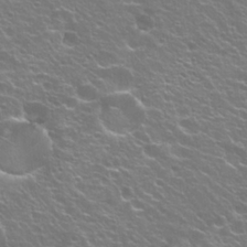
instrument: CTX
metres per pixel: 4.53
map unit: Hto
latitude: 23.5938
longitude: -31.6505
